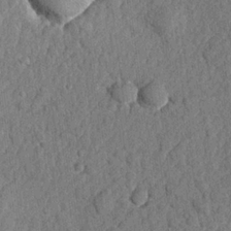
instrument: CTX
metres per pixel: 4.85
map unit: lHvf
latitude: 23.2159
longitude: 142.9352
